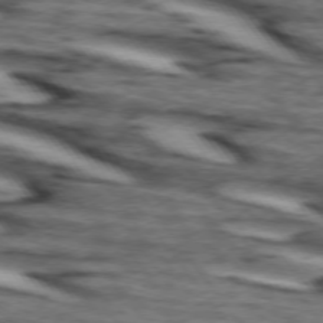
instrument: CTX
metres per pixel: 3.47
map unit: lApd
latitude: 74.3467
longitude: -72.4790
